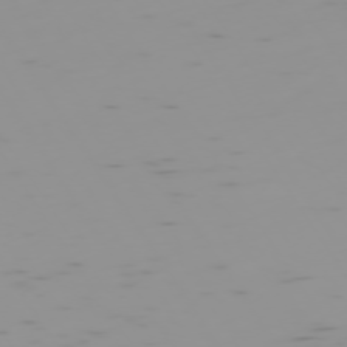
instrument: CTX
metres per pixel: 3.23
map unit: Hpe
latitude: -74.0283
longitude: 7.3698
